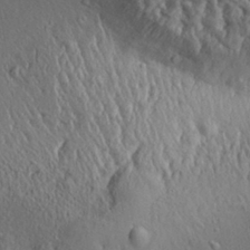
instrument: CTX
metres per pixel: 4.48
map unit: Aa
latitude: 31.1404
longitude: -134.9891
